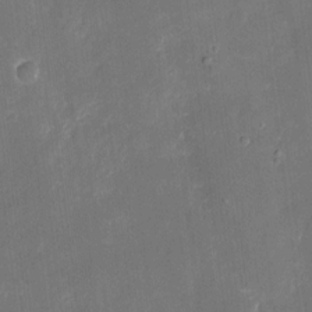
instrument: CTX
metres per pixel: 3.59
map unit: eHh
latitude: 5.3482
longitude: -69.3482
